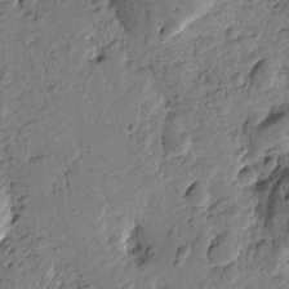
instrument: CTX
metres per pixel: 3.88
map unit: Htu
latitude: -0.7086
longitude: -176.0444
